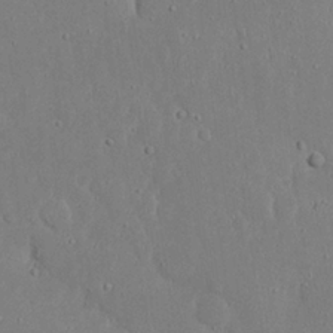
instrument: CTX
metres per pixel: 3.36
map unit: eHh
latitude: 25.2348
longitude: -72.1767
